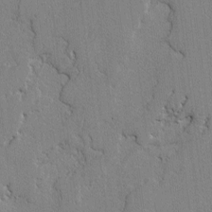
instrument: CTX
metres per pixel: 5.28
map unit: lAvf
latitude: -1.9745
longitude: -108.7813
